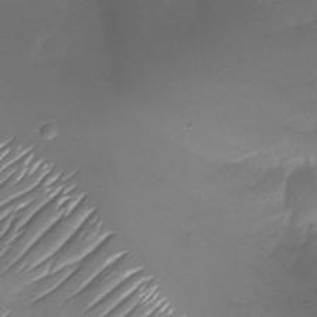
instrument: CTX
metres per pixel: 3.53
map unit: Nhu
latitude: -27.1431
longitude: -72.3468
